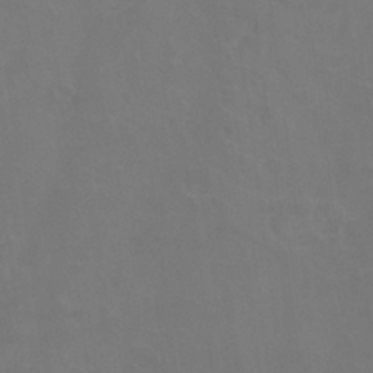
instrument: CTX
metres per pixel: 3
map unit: Nhu
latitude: 26.7246
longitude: -54.1200
